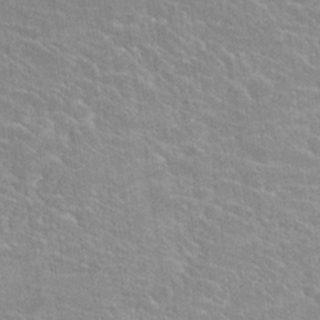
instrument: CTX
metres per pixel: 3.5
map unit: Hto
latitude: 25.3292
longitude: -39.1781
